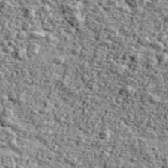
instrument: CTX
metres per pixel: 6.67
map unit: Ave
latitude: 43.2348
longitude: -110.9136
